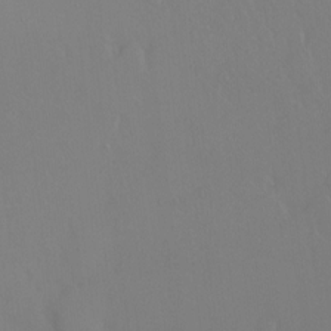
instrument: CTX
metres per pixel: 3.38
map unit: Ht
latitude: -8.6707
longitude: -36.9703
